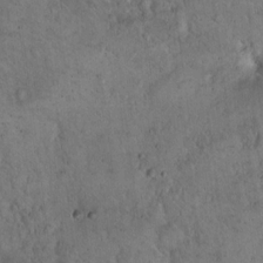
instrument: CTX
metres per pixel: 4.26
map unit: Hto
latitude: 15.9717
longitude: -59.5938
